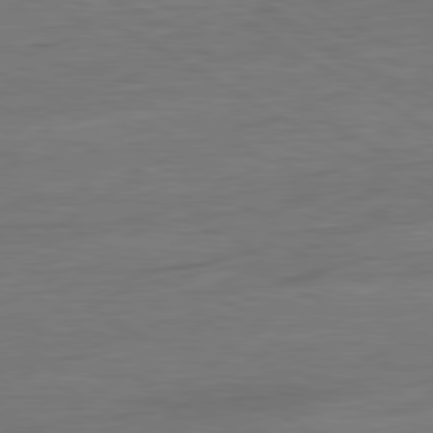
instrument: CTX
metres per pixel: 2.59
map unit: Ap
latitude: -81.2565
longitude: -79.6694
